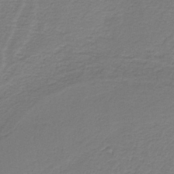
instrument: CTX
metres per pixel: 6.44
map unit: HNb
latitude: -38.5385
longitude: 53.3887
